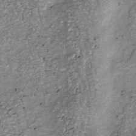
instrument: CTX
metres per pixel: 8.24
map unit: Nhu
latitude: -39.0109
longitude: -80.9514
